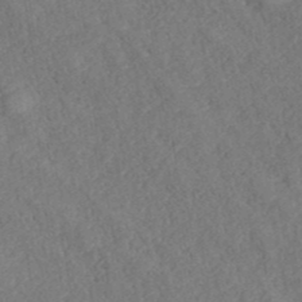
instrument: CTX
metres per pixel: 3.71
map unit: ANa
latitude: 40.1955
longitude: 18.5763
